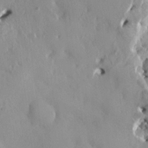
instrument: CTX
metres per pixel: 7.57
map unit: HNhu
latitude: 5.7827
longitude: -1.3103
